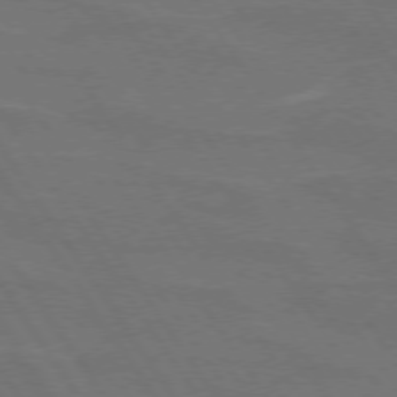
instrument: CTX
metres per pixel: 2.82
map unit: lApd
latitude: 74.4979
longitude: -56.4978
